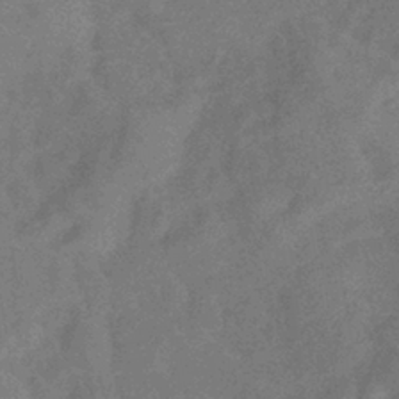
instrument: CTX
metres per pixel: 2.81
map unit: eHb
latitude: -38.5574
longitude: 77.3321
